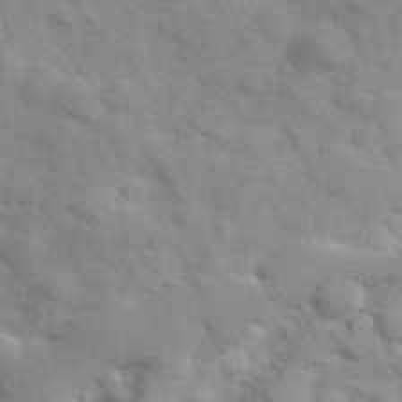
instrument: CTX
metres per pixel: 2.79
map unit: Hve
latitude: 32.3278
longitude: 151.1242
